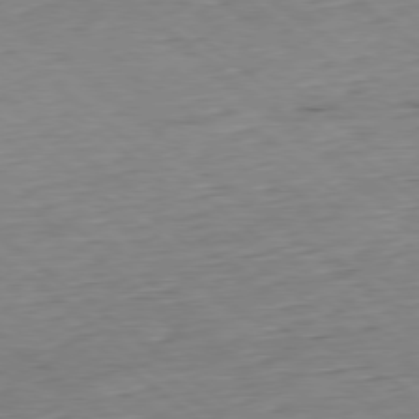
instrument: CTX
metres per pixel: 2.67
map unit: Hpe
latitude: -78.7652
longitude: 11.5588
